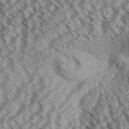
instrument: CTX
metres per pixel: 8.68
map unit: Aa
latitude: 32.3845
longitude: -137.6694
